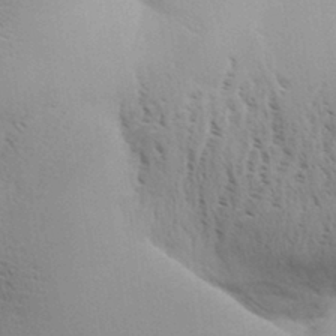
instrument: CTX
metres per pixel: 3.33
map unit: Aa
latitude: 32.3845
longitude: -140.3656
